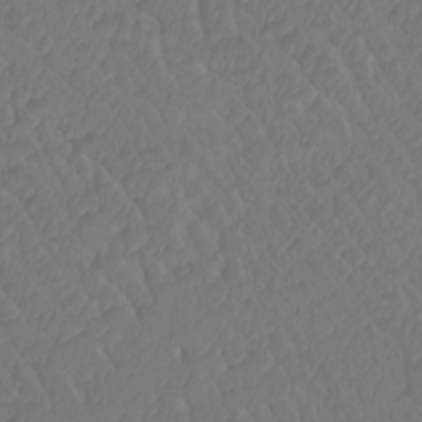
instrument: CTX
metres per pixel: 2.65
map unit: Htu
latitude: -11.3510
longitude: -72.9325
